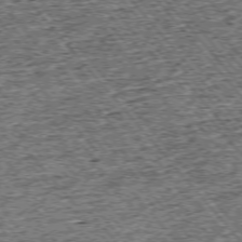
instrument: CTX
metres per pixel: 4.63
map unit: Ap
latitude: -75.4455
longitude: -91.2159
